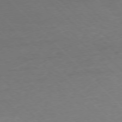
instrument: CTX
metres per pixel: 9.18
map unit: Ap
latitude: -77.0675
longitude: -69.1403
